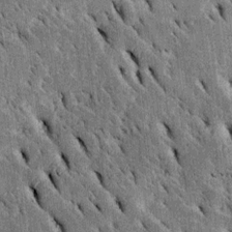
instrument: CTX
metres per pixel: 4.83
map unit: Htu
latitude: -3.0297
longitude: 151.8611
